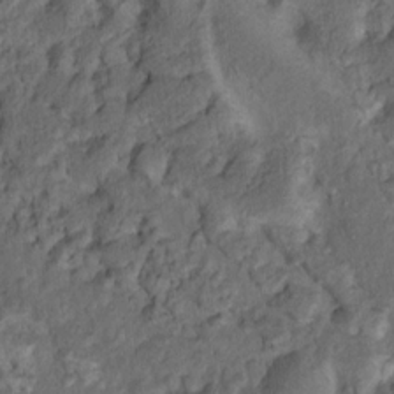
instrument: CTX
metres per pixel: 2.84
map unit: Nhu
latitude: 11.3482
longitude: -27.1970
